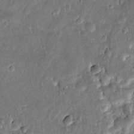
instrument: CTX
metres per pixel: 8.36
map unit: Htu
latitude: -1.5022
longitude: 148.9731
